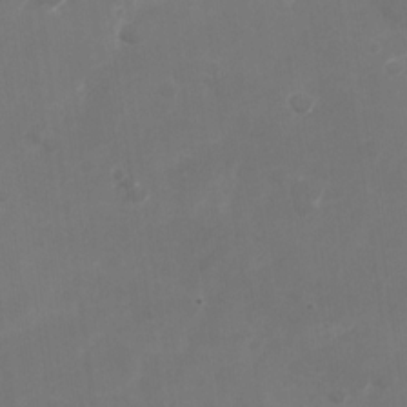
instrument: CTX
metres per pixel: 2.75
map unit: Nhu
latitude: -28.4818
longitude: -66.4601
